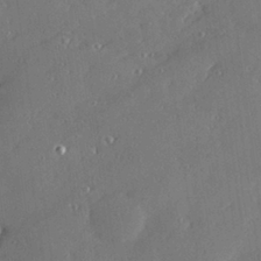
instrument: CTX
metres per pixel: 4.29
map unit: Hve
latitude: 27.8017
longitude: -91.0836
